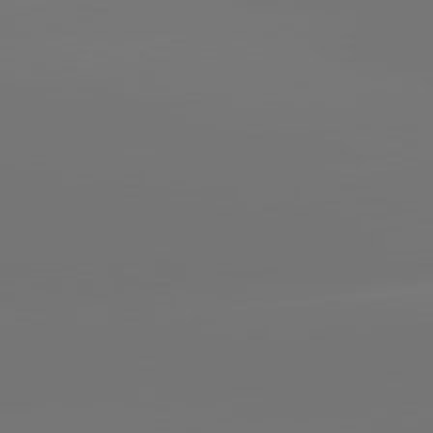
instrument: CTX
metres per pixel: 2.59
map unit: lApd
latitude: 81.7639
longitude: -153.6694
